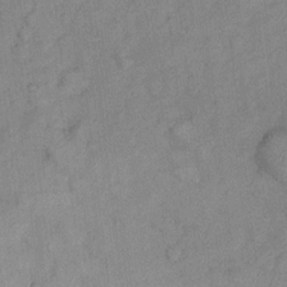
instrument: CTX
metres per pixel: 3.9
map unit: Ht
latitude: 9.0270
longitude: -38.1578
